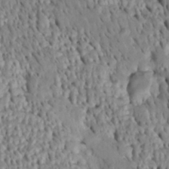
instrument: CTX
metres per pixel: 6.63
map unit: Htu
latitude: -4.6518
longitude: 152.7841
